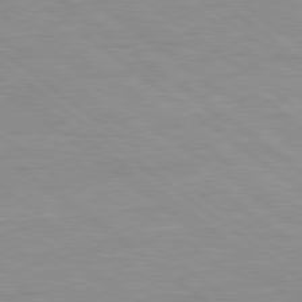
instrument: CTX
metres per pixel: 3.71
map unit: Hpe
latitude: 78.6869
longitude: -151.1970
